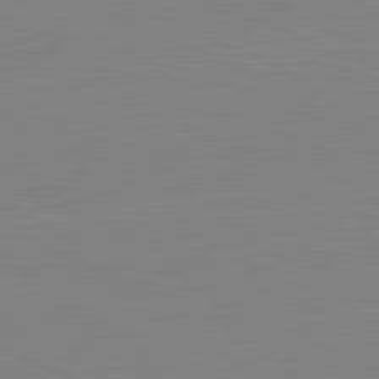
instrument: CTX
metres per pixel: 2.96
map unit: lApd
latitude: 81.9528
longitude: -156.5734
